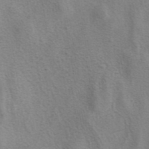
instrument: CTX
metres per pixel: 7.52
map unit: eAb
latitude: 41.0647
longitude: 106.0850
